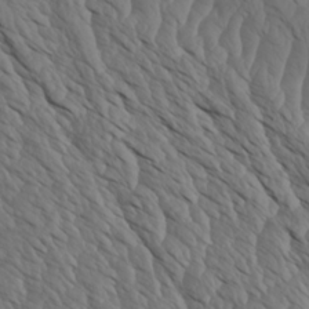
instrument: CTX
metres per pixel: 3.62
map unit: Htu
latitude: -3.8611
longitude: -73.0459
